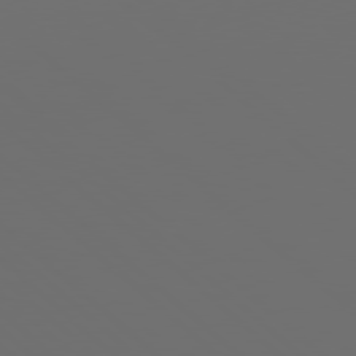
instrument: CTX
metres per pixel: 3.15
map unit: Hpe
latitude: 78.3468
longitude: -173.5182
